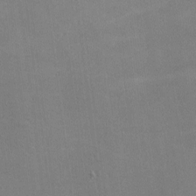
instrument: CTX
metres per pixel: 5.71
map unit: lHvf
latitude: -9.7855
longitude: -101.9528
